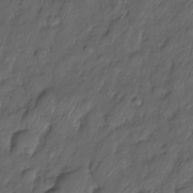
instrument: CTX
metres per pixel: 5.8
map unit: Nhe
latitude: -34.1606
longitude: -142.9136
